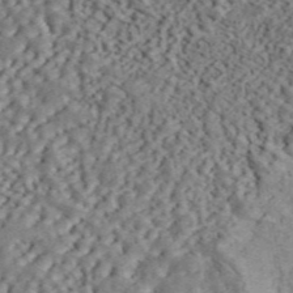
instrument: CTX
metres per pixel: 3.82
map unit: ANa
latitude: 45.6694
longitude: 45.4454
